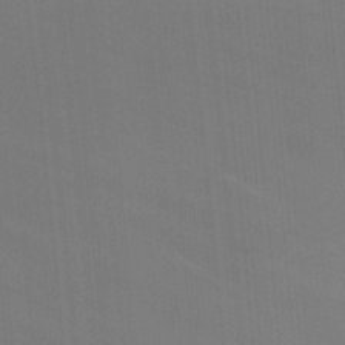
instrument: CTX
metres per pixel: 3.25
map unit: Nhu
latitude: -8.6707
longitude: -84.7246
